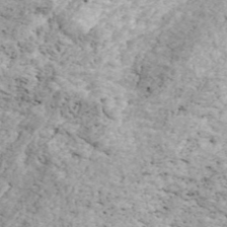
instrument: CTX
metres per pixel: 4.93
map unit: ANa
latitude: 44.1011
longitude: 45.4265
